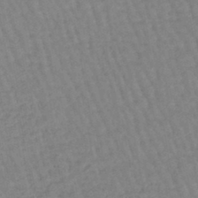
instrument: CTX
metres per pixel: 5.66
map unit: eHb
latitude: -45.4643
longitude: 80.3684
